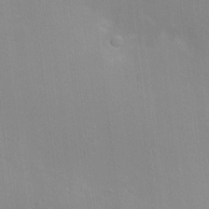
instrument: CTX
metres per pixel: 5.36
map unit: Nhu
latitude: 2.0444
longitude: -16.8758
